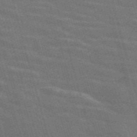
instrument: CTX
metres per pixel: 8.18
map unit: Nve
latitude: -58.7463
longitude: 62.9919
